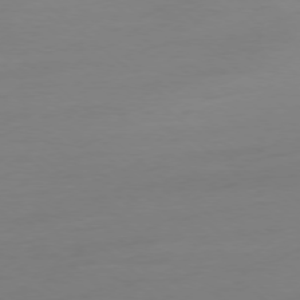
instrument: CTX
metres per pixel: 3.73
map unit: Ap
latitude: -78.2361
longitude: -66.6679
